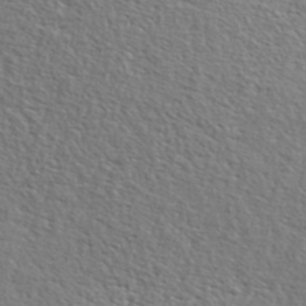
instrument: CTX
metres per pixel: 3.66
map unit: lHvf
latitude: 42.4790
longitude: -88.2712
